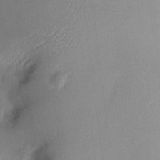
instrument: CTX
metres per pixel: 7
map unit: HNhu
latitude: 4.3278
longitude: -5.5560
